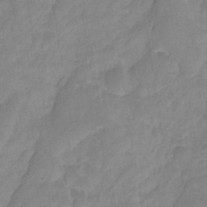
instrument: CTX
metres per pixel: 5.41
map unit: HNhu
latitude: -27.3131
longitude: 73.5021
